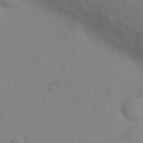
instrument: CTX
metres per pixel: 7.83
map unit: Nhu
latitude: 13.1025
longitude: -27.7450
